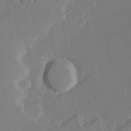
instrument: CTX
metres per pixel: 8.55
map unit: Hve
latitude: 23.5938
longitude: 145.5210
